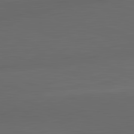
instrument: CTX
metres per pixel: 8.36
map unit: lApd
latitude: 83.5182
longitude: -132.0822
